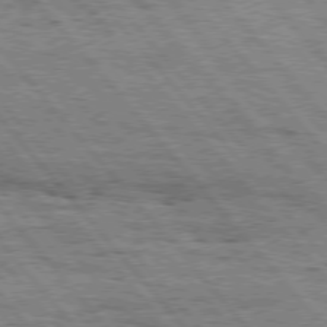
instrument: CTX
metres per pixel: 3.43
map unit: Hpe
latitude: 75.8394
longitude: -153.7261
